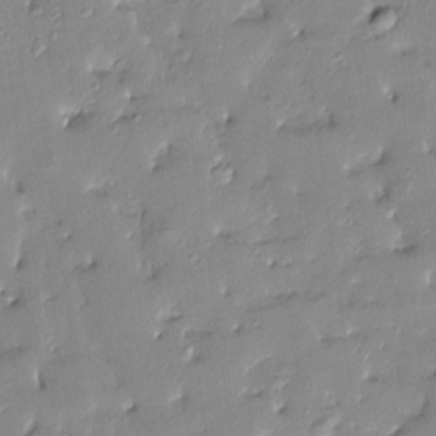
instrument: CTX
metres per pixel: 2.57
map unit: Htu
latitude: -8.5952
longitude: 176.7085
